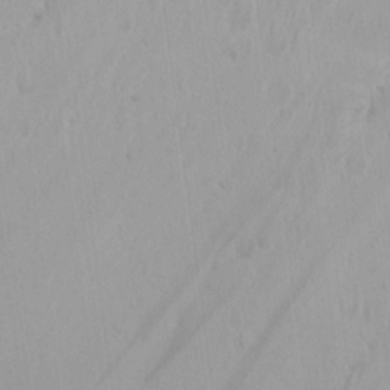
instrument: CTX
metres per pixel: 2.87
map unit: Aa
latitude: 15.5749
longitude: -143.4616
